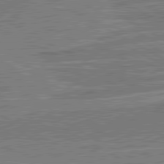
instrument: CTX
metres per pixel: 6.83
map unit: lApd
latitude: 80.8002
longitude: 144.4440
